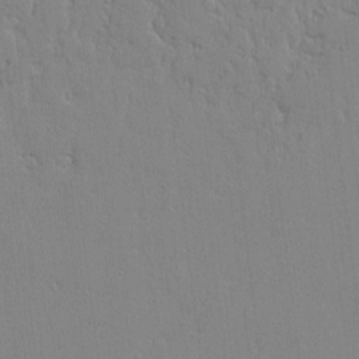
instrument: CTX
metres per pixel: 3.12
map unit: lAvf
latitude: -1.2943
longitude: -105.9339
